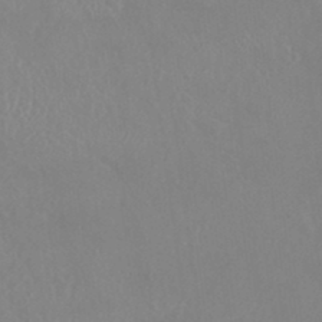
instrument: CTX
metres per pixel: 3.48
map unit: HNhu
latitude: -0.3496
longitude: 5.3320
